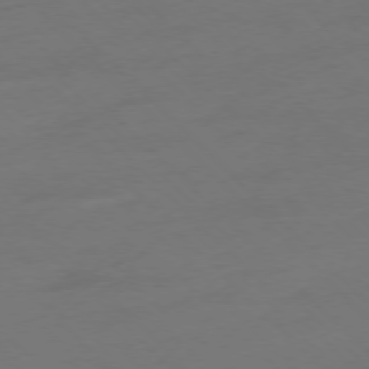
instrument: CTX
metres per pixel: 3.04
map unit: Ap
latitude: -77.3888
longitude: -63.2348
